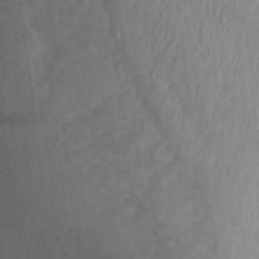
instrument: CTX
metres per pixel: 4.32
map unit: Aa
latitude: 13.0270
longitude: -143.6883
